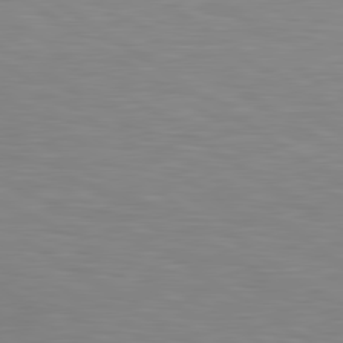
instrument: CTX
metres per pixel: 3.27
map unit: lApd
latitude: 80.3089
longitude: 124.5385
